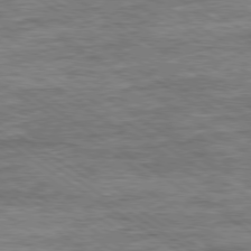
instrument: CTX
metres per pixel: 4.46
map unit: Ap
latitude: -79.8044
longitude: -78.6869
